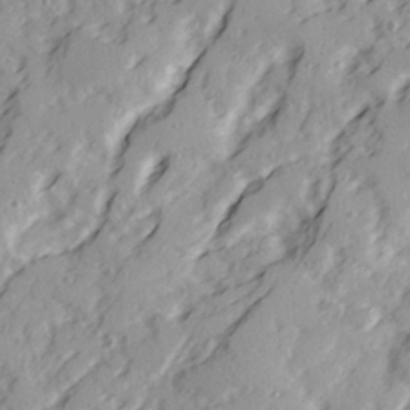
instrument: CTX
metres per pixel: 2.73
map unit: Ave
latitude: 21.6883
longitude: -131.4616
